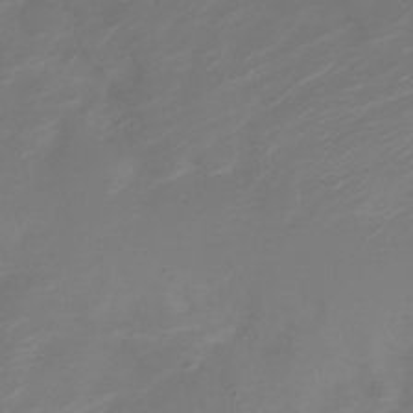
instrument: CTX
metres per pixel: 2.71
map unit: Nve
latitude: -21.0486
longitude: 105.7099
